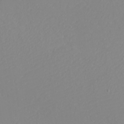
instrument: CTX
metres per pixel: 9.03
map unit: eHh
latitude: -4.3684
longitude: -81.7639
